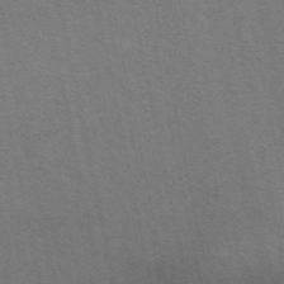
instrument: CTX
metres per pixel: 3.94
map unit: ANa
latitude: 49.7450
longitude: -72.1011
